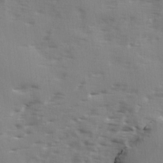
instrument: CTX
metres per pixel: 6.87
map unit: Ave
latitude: 2.1200
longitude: -110.7246
